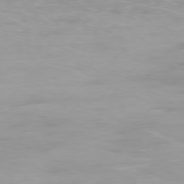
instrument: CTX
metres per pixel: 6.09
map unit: Ap
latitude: -77.3888
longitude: -62.5546
